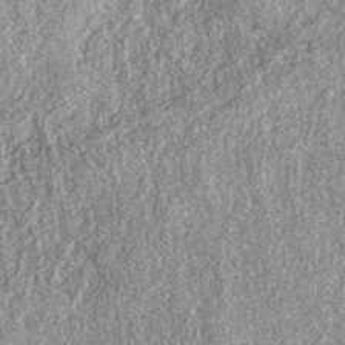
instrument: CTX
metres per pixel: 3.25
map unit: eAb
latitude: 38.2522
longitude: 108.8975
